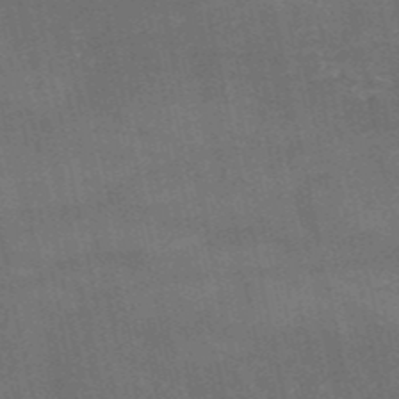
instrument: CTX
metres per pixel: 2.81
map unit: HNb
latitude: -52.1039
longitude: -39.9906
